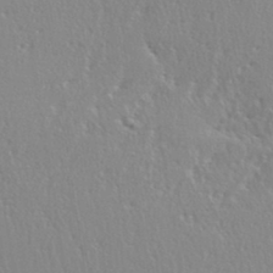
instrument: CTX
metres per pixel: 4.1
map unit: eHh
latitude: 35.1403
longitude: -132.4601
